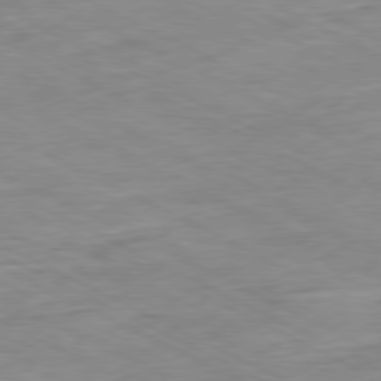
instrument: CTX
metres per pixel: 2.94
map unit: Ap
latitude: -80.4629
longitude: -75.8205
